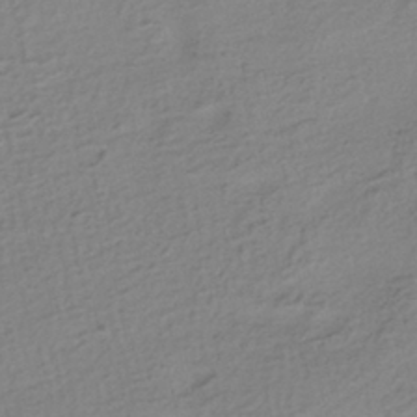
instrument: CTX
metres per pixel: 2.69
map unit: HNhu
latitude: -41.1431
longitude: 99.0297
